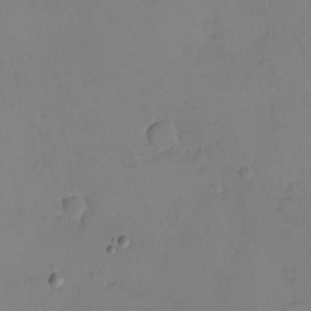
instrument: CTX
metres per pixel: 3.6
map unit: eHh
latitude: -9.1809
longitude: -67.2914
